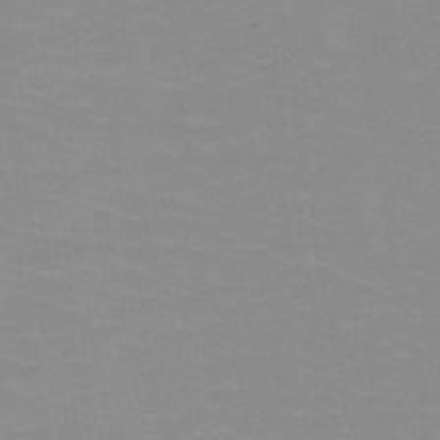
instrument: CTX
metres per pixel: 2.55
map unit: HNb
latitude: -48.1228
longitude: -46.2712
